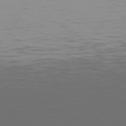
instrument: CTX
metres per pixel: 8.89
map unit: Hpe
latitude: 75.3671
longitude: -125.5182
